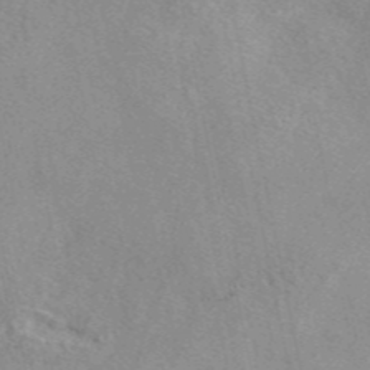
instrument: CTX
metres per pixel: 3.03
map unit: eAb
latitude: 47.1215
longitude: 114.1417
